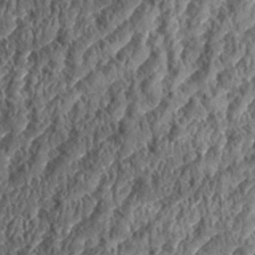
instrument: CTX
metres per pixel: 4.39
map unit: eHh
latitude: 35.2726
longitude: -138.0633
